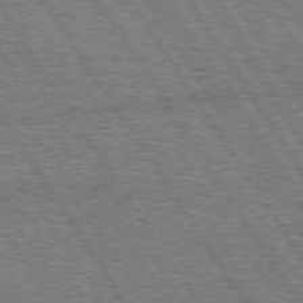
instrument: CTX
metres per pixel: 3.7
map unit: Hpe
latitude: 75.0458
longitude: -155.4426
